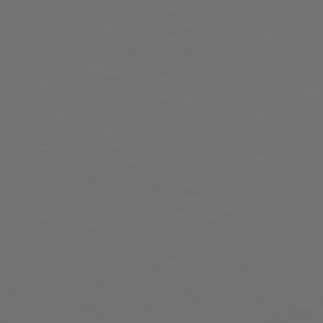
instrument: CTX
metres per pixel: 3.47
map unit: Hpe
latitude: 78.1956
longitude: -174.1578
